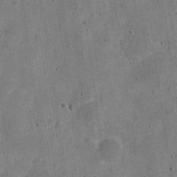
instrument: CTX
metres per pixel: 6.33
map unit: Nve
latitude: -24.8597
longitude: 105.6344
